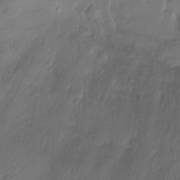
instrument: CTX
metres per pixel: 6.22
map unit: Nhu
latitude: -13.1242
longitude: -60.4790
